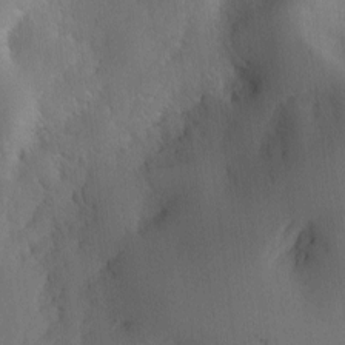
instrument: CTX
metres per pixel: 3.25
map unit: Ave
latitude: -10.8975
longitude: -121.9339
